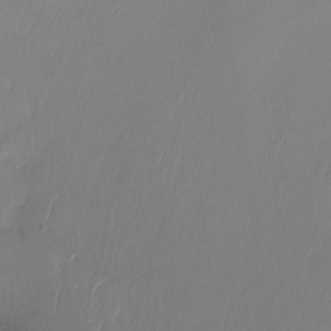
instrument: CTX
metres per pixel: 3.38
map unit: Nhu
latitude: -8.4818
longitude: -78.9325
